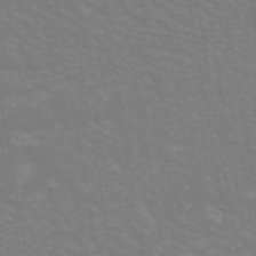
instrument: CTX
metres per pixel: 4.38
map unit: ANa
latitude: 44.1578
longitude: 27.8800
